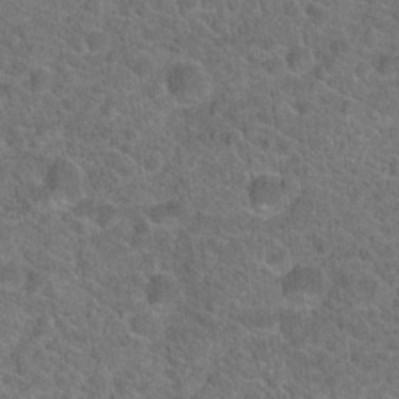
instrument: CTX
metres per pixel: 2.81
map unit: Hto
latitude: 19.4426
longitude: -43.4804
